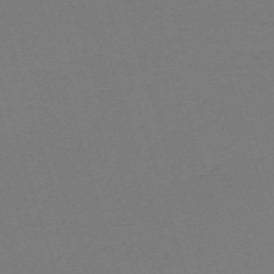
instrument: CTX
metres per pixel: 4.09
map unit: eHh
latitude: -61.6911
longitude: 51.5399
